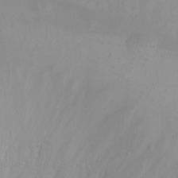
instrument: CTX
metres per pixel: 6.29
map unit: Nhu
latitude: -6.3306
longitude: -83.9528
